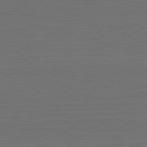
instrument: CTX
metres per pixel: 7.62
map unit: Hpe
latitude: -82.8030
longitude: 11.6155
